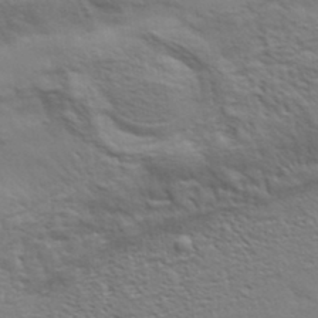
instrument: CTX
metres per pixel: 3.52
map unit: eHh
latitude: 36.4223
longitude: -80.8380
